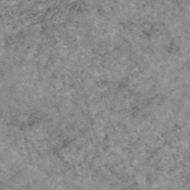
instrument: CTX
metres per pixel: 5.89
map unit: eAb
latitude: 48.3656
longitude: 122.0283
